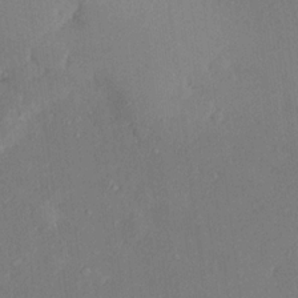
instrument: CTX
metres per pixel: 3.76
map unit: Ave
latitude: 18.2711
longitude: -140.4412
